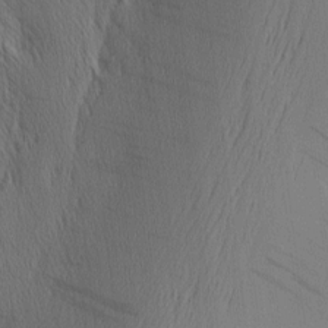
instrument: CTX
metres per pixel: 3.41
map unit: Nhu
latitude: -5.0486
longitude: -150.9891
